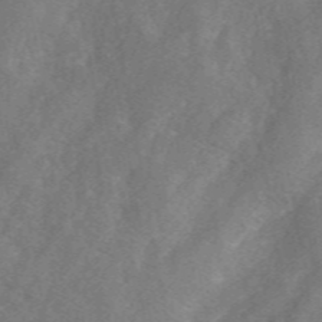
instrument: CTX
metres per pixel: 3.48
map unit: eAb
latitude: 49.5182
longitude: 119.0864
